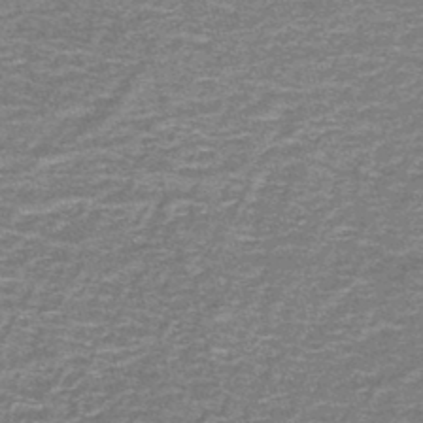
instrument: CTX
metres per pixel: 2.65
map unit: lHb
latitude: -43.1053
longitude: 55.8800
